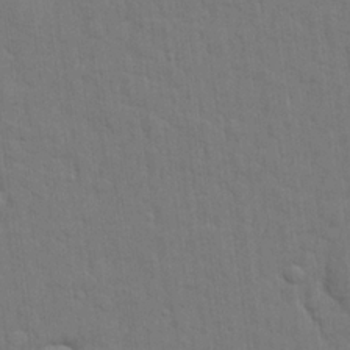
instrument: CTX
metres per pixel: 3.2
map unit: lHvf
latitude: 22.8191
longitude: 142.2172
